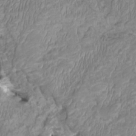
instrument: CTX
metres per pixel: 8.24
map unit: HNhu
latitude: 2.2144
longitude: -2.8758
